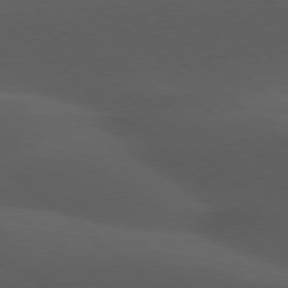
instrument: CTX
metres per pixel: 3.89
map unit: lApd
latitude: 77.8016
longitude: -55.0080
